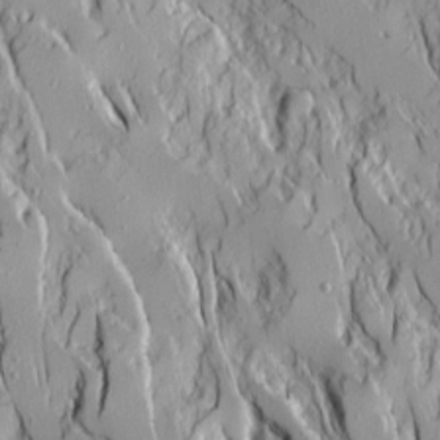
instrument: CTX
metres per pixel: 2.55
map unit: Ave
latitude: 14.6113
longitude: -131.0081
